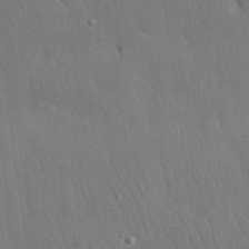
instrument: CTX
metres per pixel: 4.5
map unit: Nhu
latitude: 27.1214
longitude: -69.4804
